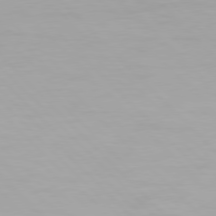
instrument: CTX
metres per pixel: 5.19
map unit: Hpe
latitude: 77.4804
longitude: -164.0444
